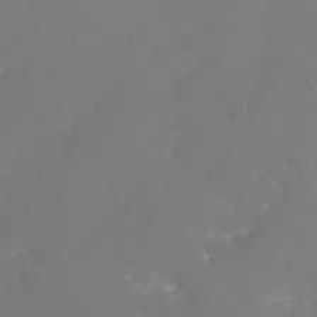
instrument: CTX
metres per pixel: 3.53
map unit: Nhu
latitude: -16.1984
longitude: -57.3859
